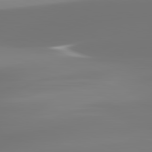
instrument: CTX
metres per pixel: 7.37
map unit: lApd
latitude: 82.0633
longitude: -150.6112
